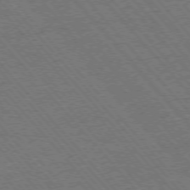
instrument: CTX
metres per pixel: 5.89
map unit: Ap
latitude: -75.9178
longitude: -86.4979
